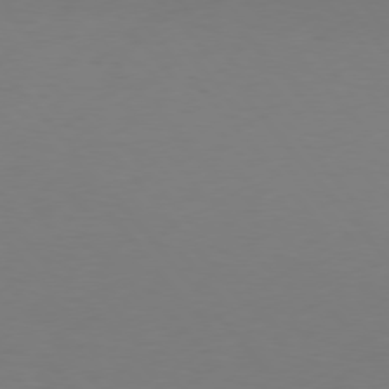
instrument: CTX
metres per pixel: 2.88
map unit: Hpe
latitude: 75.6505
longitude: -132.7813
